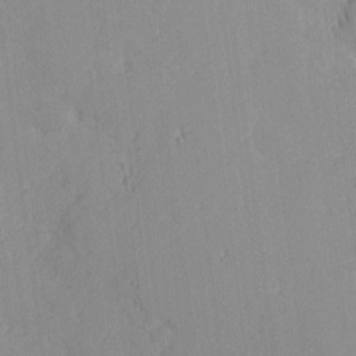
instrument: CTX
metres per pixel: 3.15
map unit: eHh
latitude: -0.8597
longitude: -86.2144
